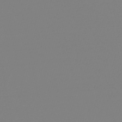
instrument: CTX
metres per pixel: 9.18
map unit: eHb
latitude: -49.1054
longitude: 86.9731
